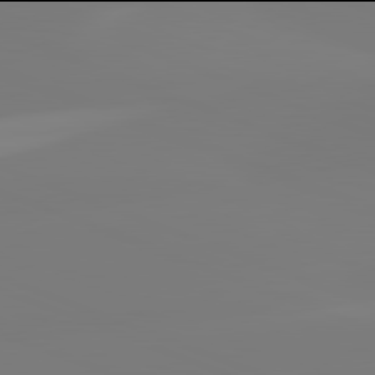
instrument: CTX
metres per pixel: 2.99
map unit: lApd
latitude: 81.9906
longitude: -159.6316
